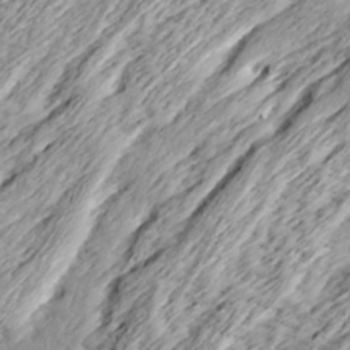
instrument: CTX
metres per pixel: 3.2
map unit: Ave
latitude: 15.6316
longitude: -136.7813
